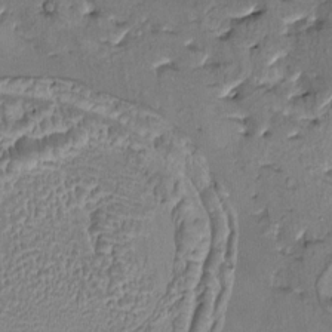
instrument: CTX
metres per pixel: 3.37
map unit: HNhu
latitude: 4.7624
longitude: 9.6911
